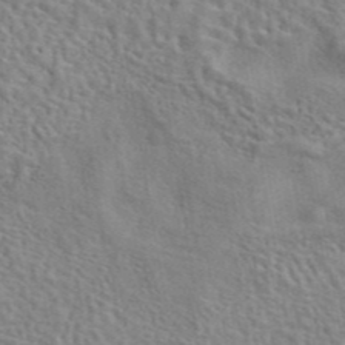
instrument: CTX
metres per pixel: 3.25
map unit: eAb
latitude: 43.3293
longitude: 113.2754
